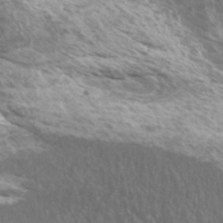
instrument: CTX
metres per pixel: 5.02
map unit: Htu
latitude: -5.9367
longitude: -75.3104
